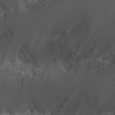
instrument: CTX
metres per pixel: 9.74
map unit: Nhu
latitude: -9.1053
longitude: -78.9514
